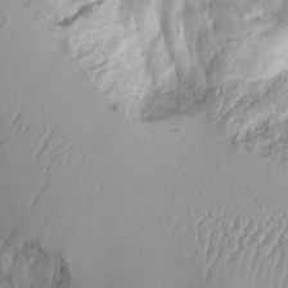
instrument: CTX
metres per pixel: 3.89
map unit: Aa
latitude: 10.8569
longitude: -127.9528
